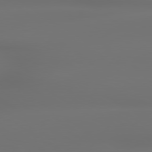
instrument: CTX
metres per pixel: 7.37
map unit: lApd
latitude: 79.4049
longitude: -137.8961
